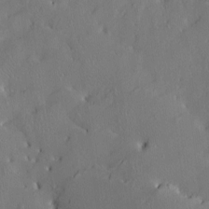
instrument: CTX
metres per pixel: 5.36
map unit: Nve
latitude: -8.2739
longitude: 175.6532
